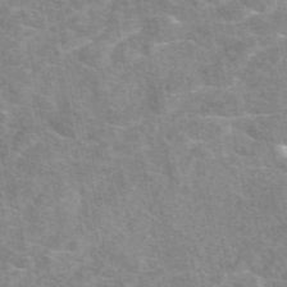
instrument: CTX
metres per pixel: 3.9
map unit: eAb
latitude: 49.7639
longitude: 120.0661
